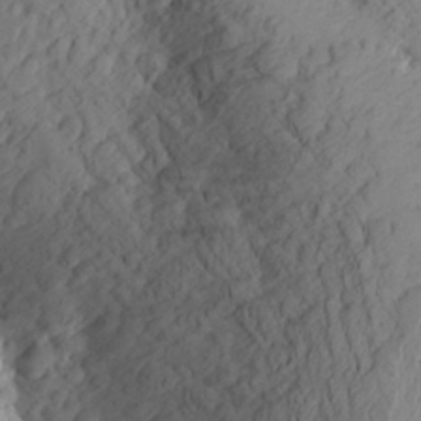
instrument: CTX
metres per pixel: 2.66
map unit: Aa
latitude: 24.9891
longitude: -149.3860
